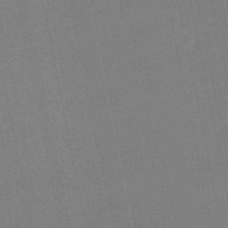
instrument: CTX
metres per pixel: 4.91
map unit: eHb
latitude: -49.7667
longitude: 72.8597
